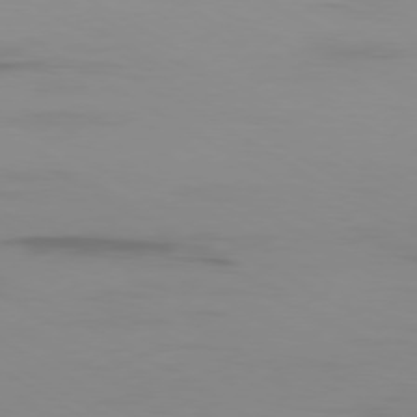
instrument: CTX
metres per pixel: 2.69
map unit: Ap
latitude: -79.8422
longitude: -92.9513
